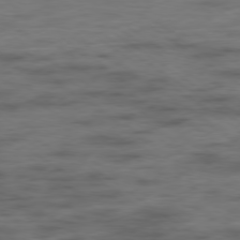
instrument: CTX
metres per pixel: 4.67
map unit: Hpe
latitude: -79.2754
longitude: -21.8584
